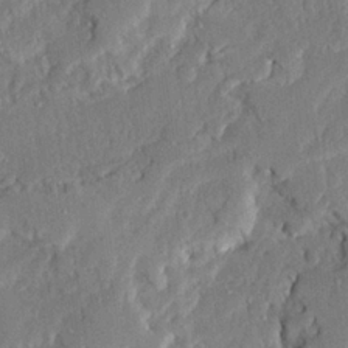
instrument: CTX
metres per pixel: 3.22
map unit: Ave
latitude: 23.1781
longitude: -130.1578
